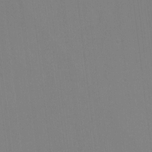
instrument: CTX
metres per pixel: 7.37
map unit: Htu
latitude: -13.4643
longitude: -49.2159
